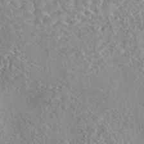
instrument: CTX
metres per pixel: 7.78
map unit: eAb
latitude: 44.3089
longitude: 116.3873
